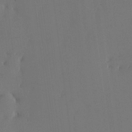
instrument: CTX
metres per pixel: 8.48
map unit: eHh
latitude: -3.7099
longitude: 17.0487
